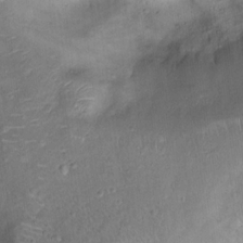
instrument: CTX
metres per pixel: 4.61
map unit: Ht
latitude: 14.9325
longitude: -41.1025
